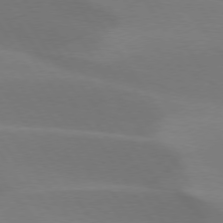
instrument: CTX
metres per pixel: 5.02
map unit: lApd
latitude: 75.1970
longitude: -66.5734
